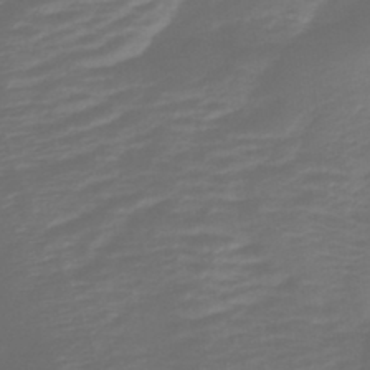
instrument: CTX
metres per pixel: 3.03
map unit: lHb
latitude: -43.1620
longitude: 81.3510
